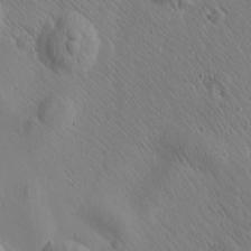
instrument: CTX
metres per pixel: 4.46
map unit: Htu
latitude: 0.4979
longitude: 175.2942
